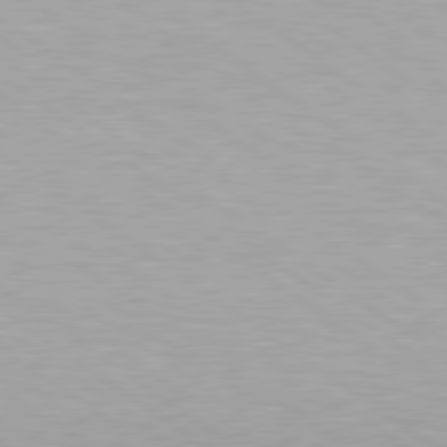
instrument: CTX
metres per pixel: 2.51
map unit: Hpe
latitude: 79.3104
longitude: -153.5371
